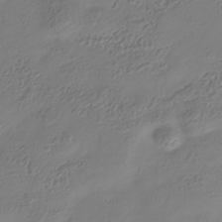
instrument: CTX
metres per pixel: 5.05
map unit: Hve
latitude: -34.4818
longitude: 88.4062
